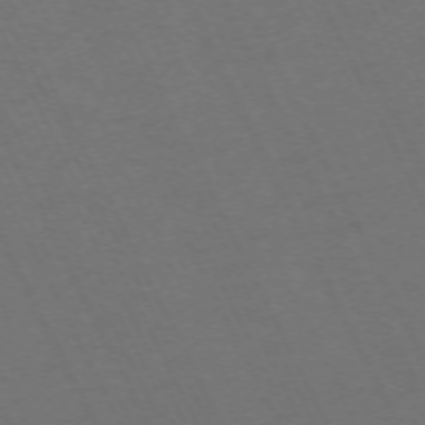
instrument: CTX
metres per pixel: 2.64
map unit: Hpe
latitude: -71.0109
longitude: 16.2173
